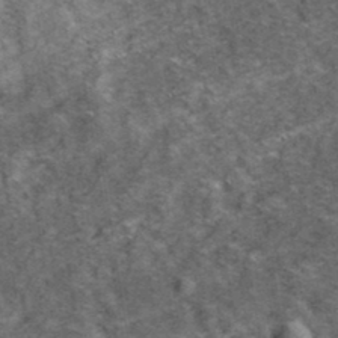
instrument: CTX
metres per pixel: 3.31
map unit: eHh
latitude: 37.3482
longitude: -79.9339
